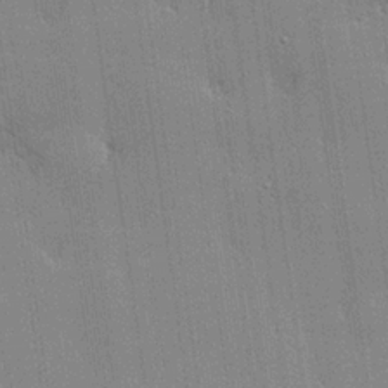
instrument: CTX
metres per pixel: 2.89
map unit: lHvf
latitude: 20.2145
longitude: 143.1431
